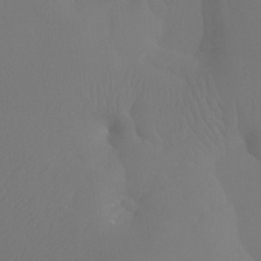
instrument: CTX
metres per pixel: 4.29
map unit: Ht
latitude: -7.4076
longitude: -32.3845
